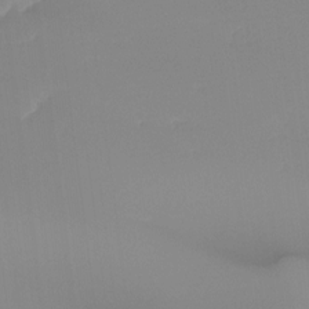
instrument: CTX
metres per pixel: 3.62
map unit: Ht
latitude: -15.4455
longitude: -52.4979
